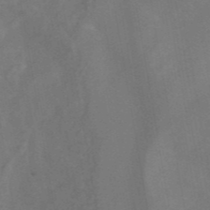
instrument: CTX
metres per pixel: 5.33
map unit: ANa
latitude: 42.9892
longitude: 17.0676
